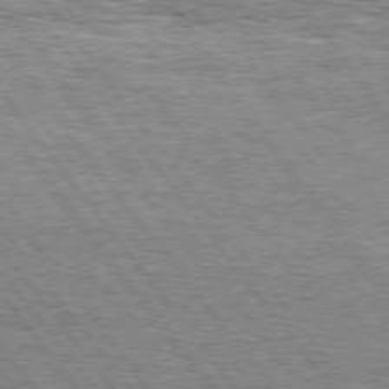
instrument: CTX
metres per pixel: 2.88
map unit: Hpe
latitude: 75.1592
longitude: -138.7624
